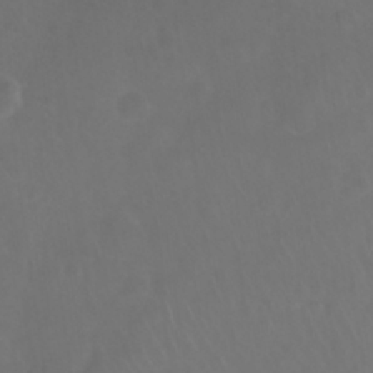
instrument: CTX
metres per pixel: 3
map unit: Nhu
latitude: 27.5560
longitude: -64.7813
